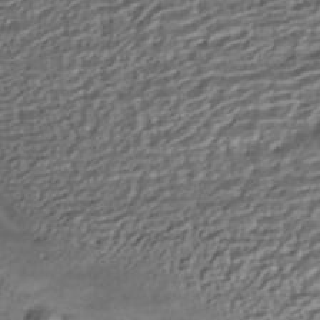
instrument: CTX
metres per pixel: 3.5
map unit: HNhu
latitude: -42.5762
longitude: 103.9178
